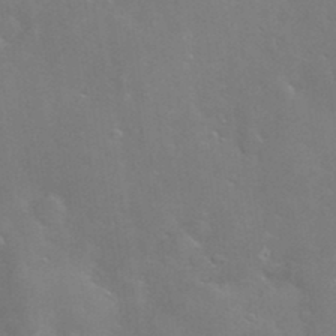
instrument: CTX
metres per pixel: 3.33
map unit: Hve
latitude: -10.7463
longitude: 175.2187
